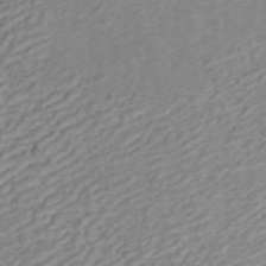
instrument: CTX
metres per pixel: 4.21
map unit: ANa
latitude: 45.4426
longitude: 22.6897
